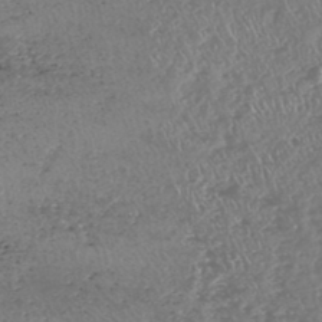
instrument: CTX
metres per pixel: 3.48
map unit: HNhu
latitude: -47.3887
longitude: 31.0864
